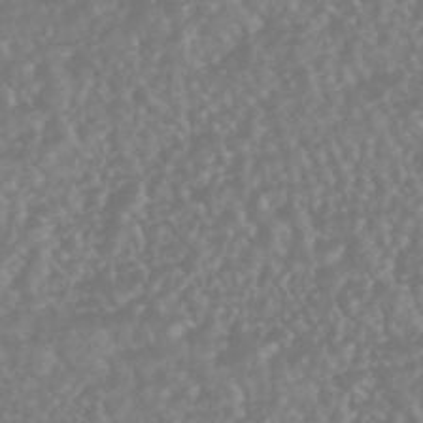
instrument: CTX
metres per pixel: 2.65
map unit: HNhu
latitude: -46.0472
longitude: 97.2187
